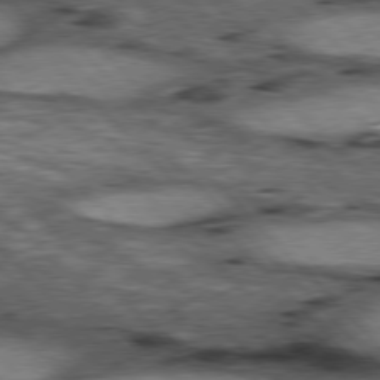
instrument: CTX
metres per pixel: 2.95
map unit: lApd
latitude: 77.1970
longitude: -50.0444
